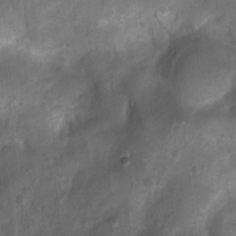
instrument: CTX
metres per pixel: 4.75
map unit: Ht
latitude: 4.0822
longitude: -21.6505
